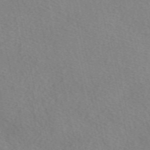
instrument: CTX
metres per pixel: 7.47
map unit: eAb
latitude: 50.1577
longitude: 109.2943
